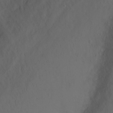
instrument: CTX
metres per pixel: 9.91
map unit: Ht
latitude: 1.8772
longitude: -33.3104
